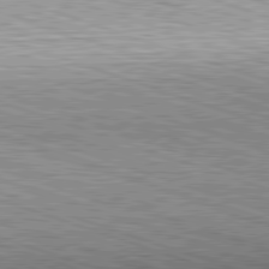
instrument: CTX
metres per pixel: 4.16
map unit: Hpe
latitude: -82.8219
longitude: 8.5952
